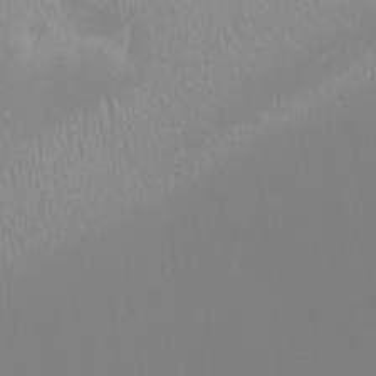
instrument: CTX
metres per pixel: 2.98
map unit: Nhu
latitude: -8.7274
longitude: -95.0837
